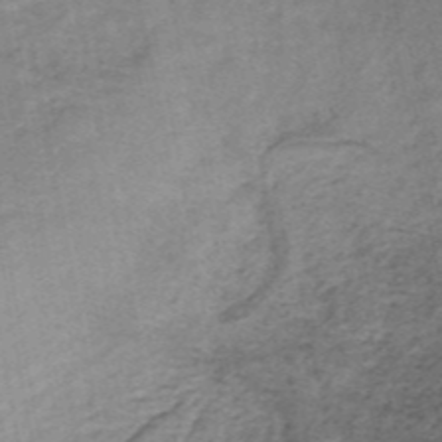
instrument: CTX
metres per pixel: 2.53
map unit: lHb
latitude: -36.9541
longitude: 60.5574
